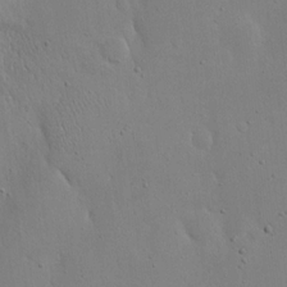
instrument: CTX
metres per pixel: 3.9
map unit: eHh
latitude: 18.8758
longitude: -71.3104
